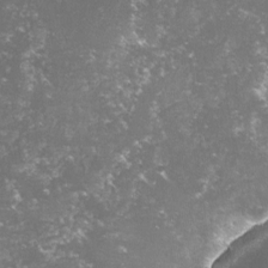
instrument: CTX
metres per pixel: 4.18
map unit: lHvf
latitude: -15.6911
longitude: -99.9528
